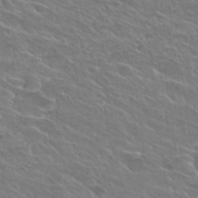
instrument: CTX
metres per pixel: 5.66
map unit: Hto
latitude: 26.1389
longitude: -39.9339
